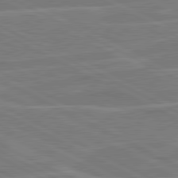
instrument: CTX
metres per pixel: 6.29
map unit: lApd
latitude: 80.9325
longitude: 120.9919
